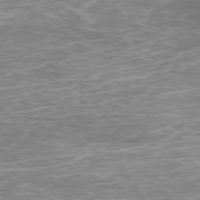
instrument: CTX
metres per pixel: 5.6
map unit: Ap
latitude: -78.9163
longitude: -60.5734
